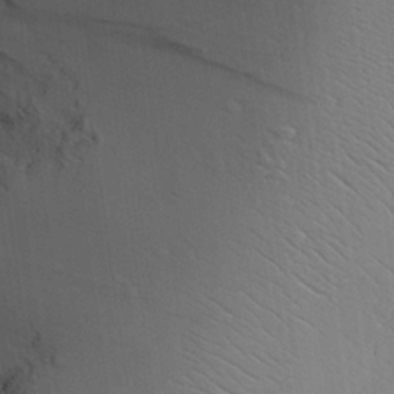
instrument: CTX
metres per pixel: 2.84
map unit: Aa
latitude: 25.7638
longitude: -137.2159
